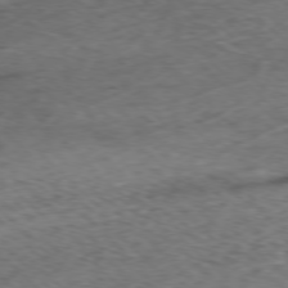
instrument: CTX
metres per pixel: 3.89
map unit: Ap
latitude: -77.6722
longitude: -64.8569
